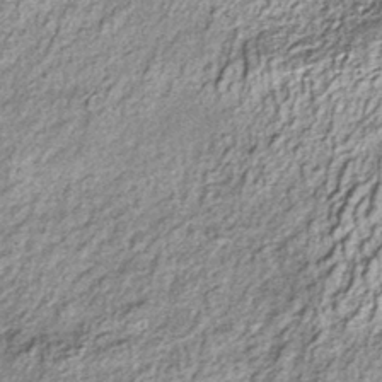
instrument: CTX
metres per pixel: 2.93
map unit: lHb
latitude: -38.2361
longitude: 67.9556
